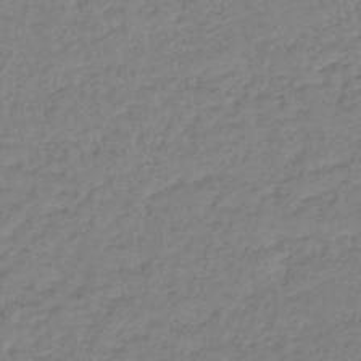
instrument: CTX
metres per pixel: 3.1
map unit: eHb
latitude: -45.2187
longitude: 80.7652
